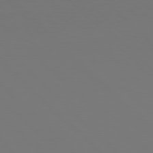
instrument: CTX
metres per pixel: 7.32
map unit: Hpe
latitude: 78.0255
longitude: -175.2159
